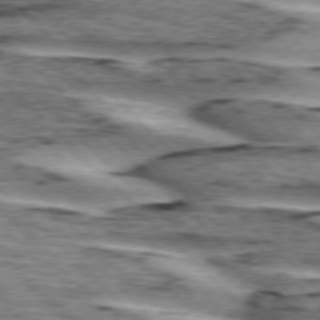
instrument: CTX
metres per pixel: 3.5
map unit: lApd
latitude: 76.1389
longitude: -79.4994
